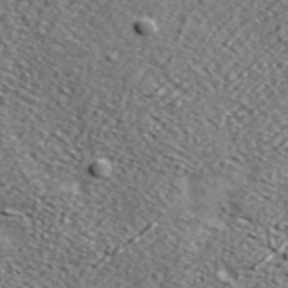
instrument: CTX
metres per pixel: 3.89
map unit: lHvf
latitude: 39.1403
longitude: -87.2348
